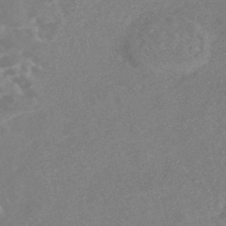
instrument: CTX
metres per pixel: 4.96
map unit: Nhe
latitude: -46.7841
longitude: -171.1592
